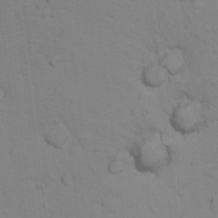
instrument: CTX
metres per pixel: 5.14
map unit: Ht
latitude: 11.4993
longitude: -32.2523
